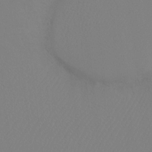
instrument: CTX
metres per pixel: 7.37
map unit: Ht
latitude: -9.2565
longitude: -34.1955
